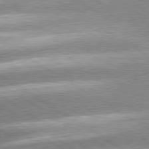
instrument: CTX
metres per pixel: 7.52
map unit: lApd
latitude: 80.3089
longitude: -154.1578
